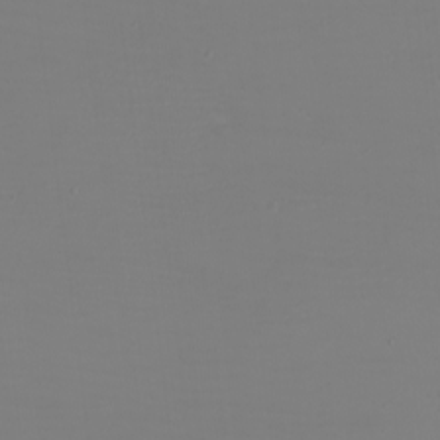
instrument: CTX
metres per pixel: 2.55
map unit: eHh
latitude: -5.7099
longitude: -83.8961
